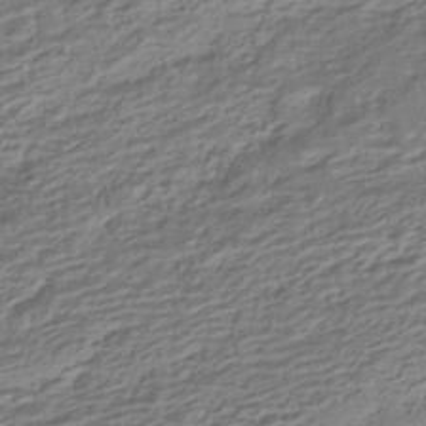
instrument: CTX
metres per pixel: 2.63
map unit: HNhu
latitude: -42.5384
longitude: 100.8408
